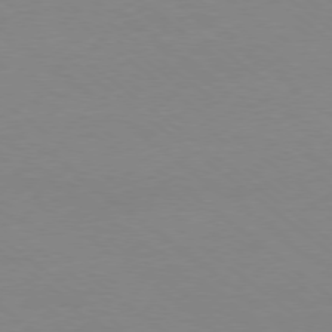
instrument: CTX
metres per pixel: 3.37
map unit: Ap
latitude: -78.4251
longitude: -95.9339
